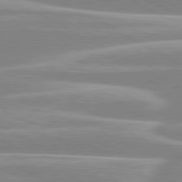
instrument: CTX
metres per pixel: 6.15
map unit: lApd
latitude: 80.4223
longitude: -128.9514
